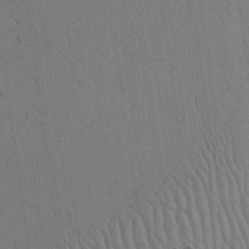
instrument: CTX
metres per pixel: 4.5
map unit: Aa
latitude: 26.2334
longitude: -137.8017
